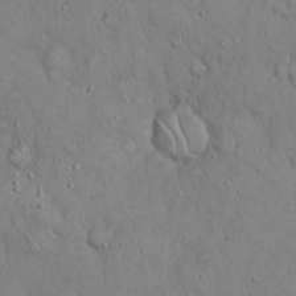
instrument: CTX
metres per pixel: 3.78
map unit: eHh
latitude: 19.5182
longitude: -60.3656
